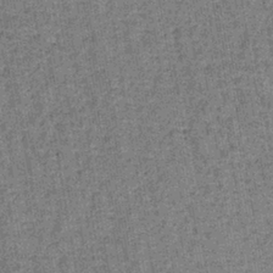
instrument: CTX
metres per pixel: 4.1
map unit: lHb
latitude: -39.3510
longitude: 60.7085
